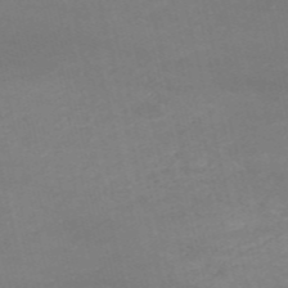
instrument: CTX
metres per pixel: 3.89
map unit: HNb
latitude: -54.5952
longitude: -37.1592
